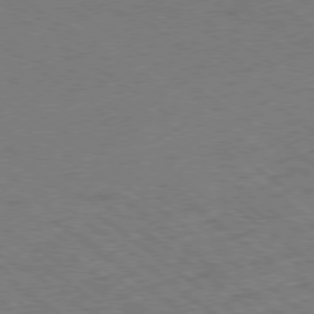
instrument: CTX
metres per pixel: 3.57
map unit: Ap
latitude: -79.1809
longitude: -52.9514
